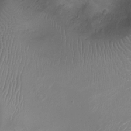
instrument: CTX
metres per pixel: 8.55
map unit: Ht
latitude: -7.3887
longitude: -19.2348
